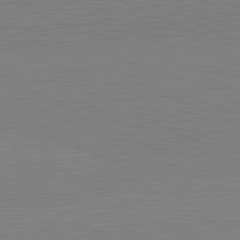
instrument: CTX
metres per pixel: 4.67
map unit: lApd
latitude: 81.9717
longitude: -156.1010
